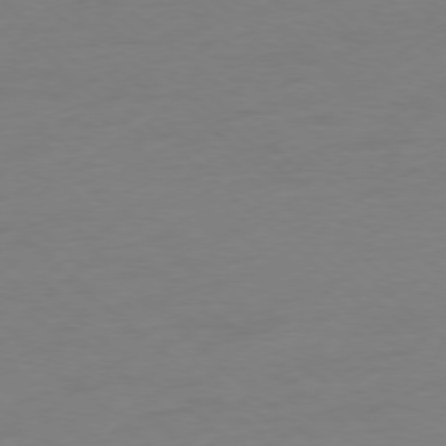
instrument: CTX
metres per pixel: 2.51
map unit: Ap
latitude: -77.8989
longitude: -70.0822
